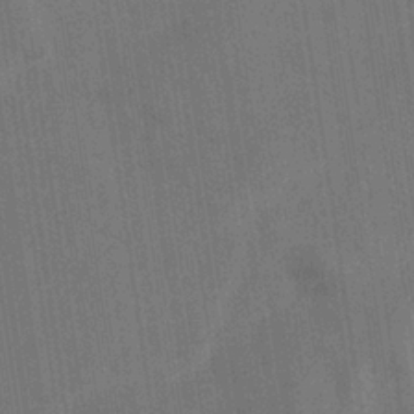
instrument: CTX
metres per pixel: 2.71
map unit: eHb
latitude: -34.3684
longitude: 73.6722
